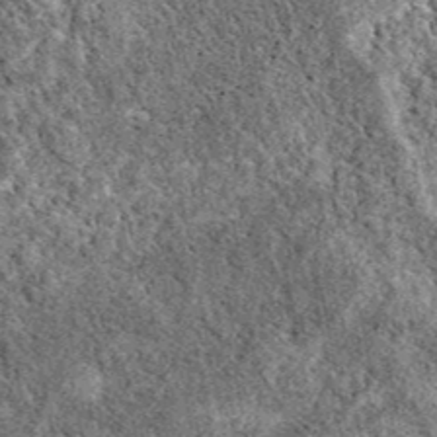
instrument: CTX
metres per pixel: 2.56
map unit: eAb
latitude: 38.5735
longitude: 110.5196
